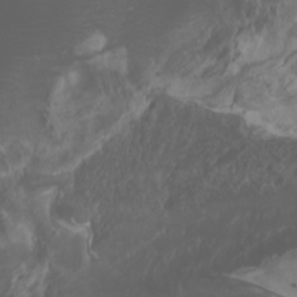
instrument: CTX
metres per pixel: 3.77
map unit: Htu
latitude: -5.2754
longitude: -73.5183
